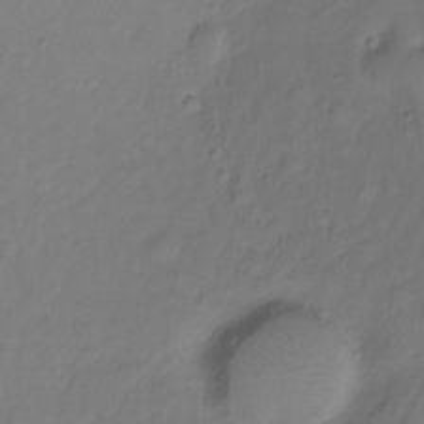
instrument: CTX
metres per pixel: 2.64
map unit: Hto
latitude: -11.2943
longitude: -39.8583
